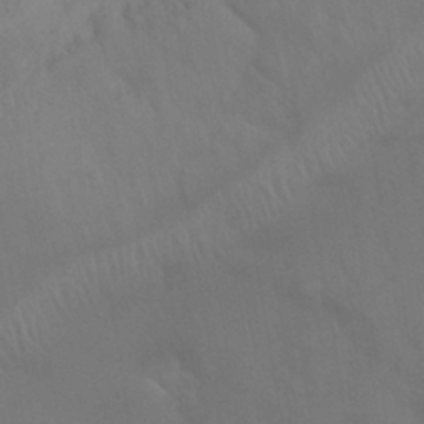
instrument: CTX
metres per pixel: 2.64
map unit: Nhu
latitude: 25.3859
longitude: -54.0255
